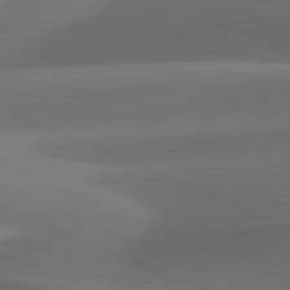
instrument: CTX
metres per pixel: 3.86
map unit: lApd
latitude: 81.7072
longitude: 133.1809
